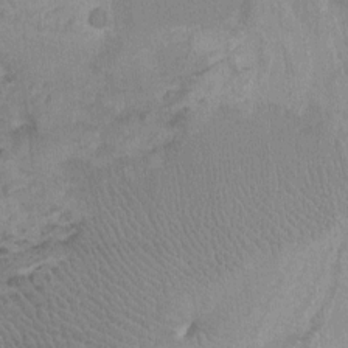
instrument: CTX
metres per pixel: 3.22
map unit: Ht
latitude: -2.3117
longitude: -16.9703
